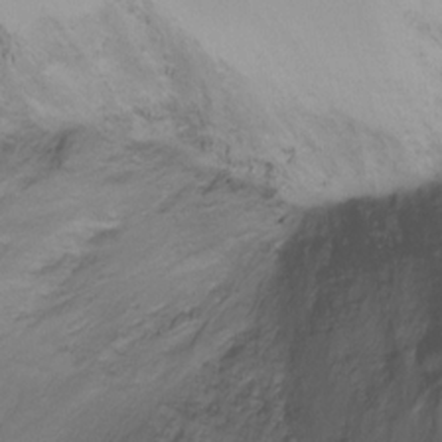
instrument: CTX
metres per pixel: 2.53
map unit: Ht
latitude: -16.7652
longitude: -49.0836
